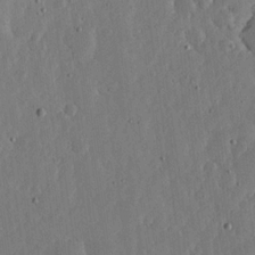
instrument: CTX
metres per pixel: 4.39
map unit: lHvf
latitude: 18.6301
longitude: -114.9324
